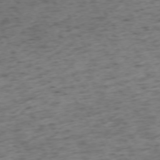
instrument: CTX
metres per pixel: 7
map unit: Ap
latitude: -73.1242
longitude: -70.9325
